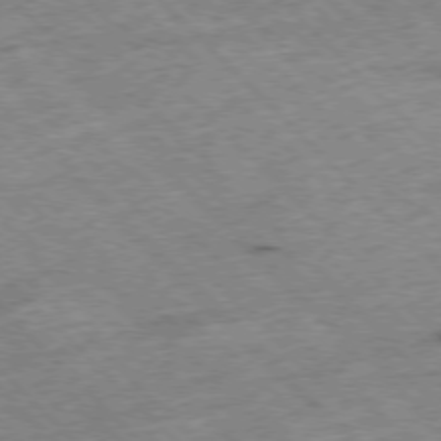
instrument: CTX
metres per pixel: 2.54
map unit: Hpe
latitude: -77.3510
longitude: -15.8206
